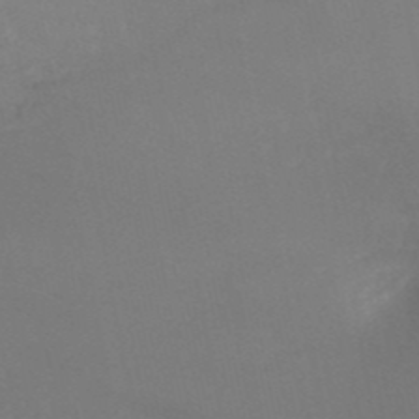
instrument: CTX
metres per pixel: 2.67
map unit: HNb
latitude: -51.4454
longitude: -42.1200
